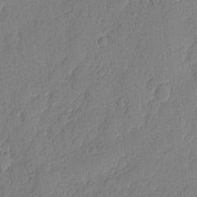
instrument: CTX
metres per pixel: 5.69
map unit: eHh
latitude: 5.3482
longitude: -75.8583
